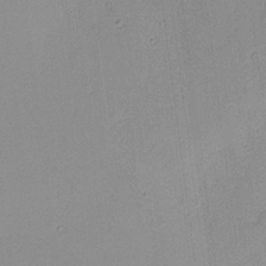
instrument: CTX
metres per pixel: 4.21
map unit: HNhu
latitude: 11.5182
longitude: 9.1242
